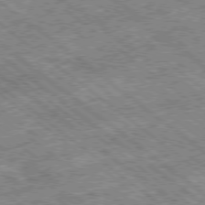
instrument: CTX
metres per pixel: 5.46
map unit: Ap
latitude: -79.2942
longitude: -51.5560
